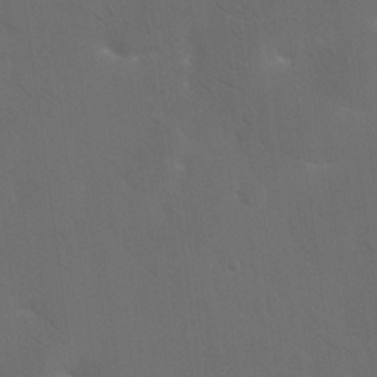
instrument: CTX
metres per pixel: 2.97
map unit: eHh
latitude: 18.8569
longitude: -66.3089
